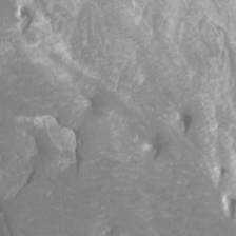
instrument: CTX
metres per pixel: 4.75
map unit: Htu
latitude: -12.3873
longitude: -72.5168
